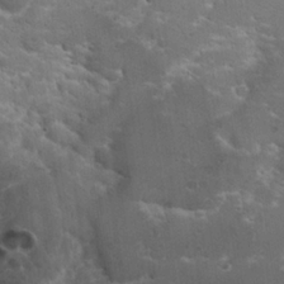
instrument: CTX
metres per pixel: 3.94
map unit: Hto
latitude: 19.3859
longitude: -41.5938
